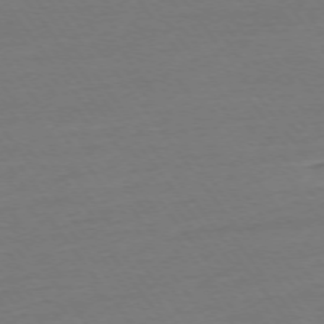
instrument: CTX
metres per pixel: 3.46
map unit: Ap
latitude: -74.9542
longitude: -80.5357
